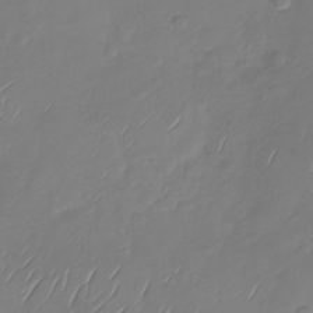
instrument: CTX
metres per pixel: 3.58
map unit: Nhu
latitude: -28.9542
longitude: -59.4049
